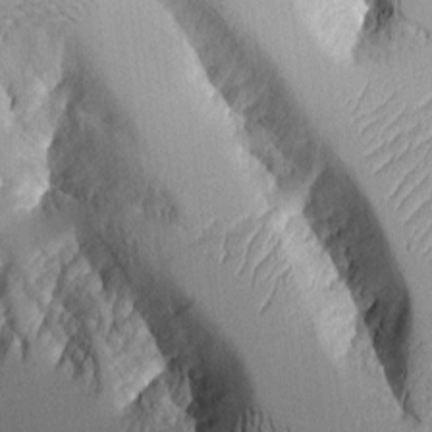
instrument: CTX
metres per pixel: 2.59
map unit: Aa
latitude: 10.5168
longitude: -127.4427
